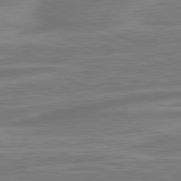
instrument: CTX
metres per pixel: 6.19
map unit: lApd
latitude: 81.2726
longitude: -174.4790
